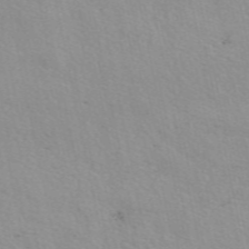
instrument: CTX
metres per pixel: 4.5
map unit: eAb
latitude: 50.9702
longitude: 107.3699
